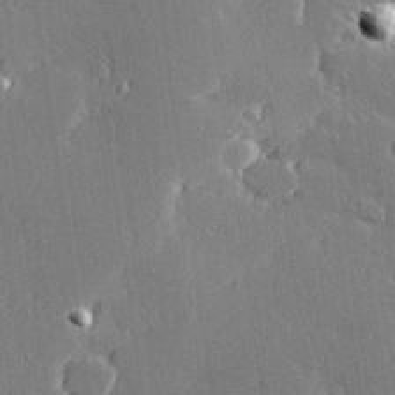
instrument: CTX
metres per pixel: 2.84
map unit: Hve
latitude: 28.2711
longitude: -92.2333
